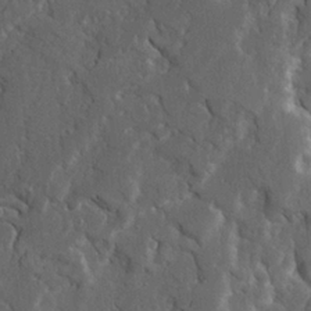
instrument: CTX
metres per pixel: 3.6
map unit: Ave
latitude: 22.9892
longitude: -130.7436
